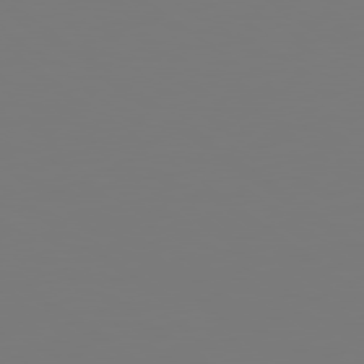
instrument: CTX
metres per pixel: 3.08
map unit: lApd
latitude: 79.2159
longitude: -175.3293
